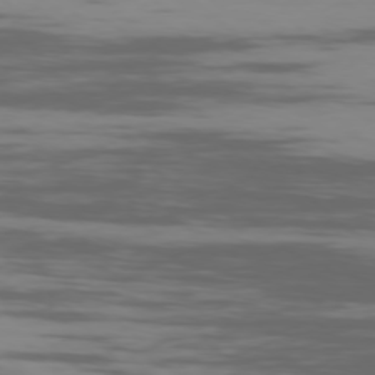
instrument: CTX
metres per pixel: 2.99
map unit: Ap
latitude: -77.9367
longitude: -67.0647
